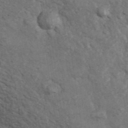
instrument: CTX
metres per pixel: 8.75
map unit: Hve
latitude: 33.6883
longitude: 150.8975
